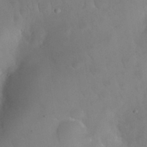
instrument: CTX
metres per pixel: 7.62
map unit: Nhu
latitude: 26.1011
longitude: -57.5560
